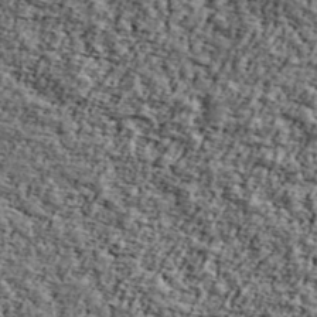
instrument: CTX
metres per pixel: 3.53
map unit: Ave
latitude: 43.3671
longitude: -110.8191
